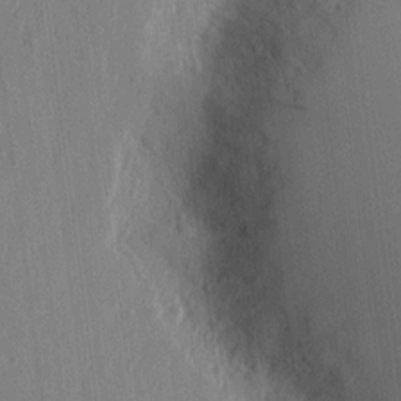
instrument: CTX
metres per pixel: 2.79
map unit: eHh
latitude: 5.9339
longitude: -73.0837
